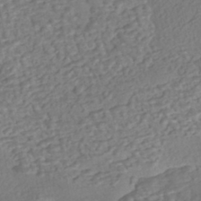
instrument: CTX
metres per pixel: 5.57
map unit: eHh
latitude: -43.6343
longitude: 120.5762
